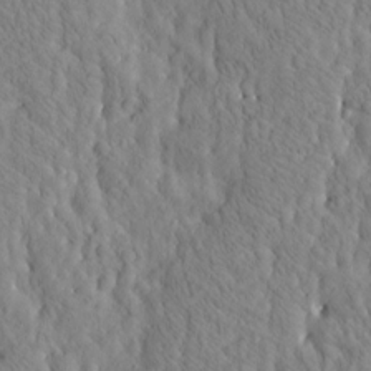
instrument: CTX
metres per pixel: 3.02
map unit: Htu
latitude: -4.7085
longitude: 173.4265
